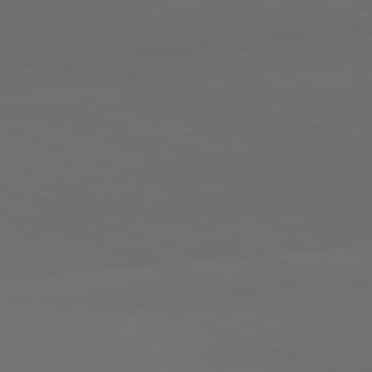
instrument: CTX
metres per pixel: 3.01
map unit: lApd
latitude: 82.1388
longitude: 134.8408
